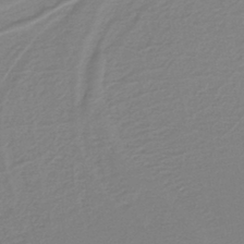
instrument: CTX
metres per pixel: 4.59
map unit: lHb
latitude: -40.3873
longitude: 51.7289
